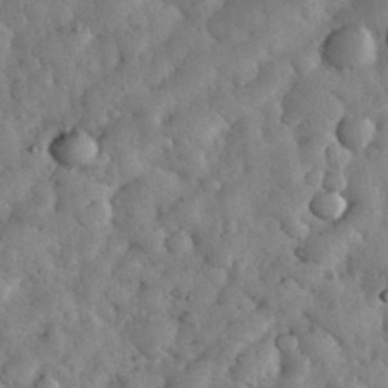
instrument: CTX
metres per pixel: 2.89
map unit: eHh
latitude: 33.9906
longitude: -68.7624
